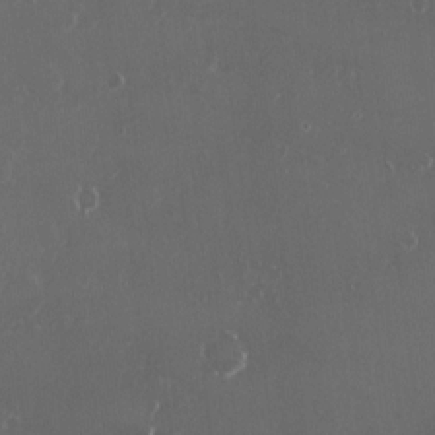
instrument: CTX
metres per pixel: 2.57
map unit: HNhu
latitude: 1.9339
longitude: 6.5385
